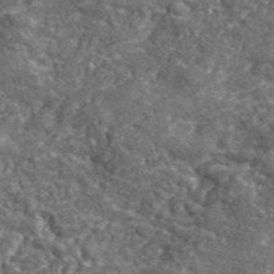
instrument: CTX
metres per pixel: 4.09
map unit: lHvf
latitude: 41.7260
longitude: -89.9528
